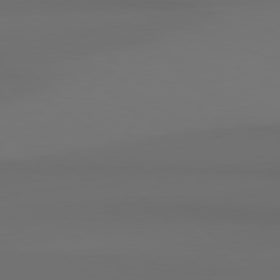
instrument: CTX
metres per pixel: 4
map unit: Hpe
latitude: 78.5168
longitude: -134.3467
